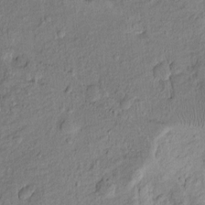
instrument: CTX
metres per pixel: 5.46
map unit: Htu
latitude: -8.8597
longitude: 177.7289
